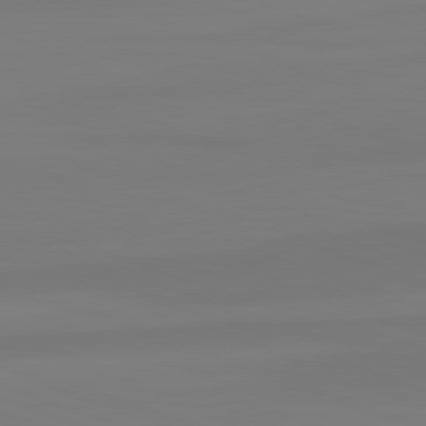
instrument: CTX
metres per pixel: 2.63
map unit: lApd
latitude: 82.2333
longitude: 145.2943
